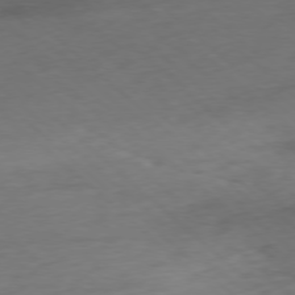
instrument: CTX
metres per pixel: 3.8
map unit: Ap
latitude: -78.1228
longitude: -79.2915
